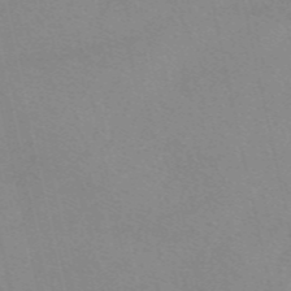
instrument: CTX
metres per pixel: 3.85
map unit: eAb
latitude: 49.4426
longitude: 106.4629
